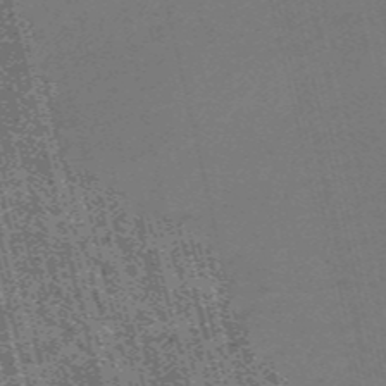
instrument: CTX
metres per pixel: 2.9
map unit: HNb
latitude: -55.8989
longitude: -43.2537
